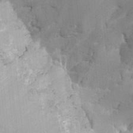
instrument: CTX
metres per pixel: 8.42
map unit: HNhu
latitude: 0.8191
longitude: -3.7260
